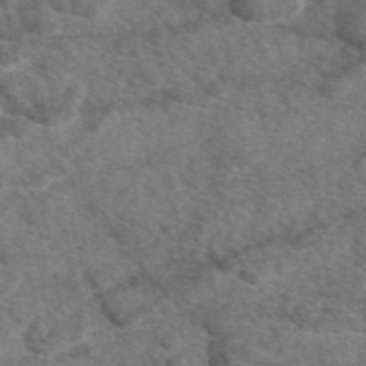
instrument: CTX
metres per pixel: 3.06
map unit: eAb
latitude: 48.8758
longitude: 110.0472
